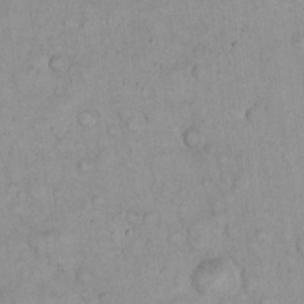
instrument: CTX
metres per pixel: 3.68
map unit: eHh
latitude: 22.8569
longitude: -58.4223
